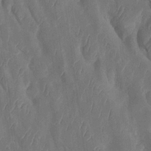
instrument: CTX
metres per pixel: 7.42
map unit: Htu
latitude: 0.3467
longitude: 147.6722
